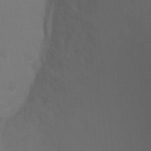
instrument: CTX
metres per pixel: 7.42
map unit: Ht
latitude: 2.8758
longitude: -28.0444
